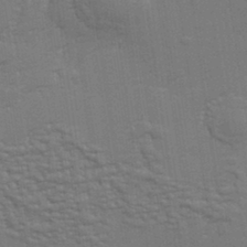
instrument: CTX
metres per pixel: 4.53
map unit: eHh
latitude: 34.5168
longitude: -132.8569
